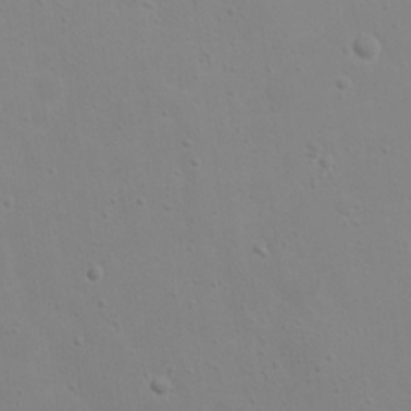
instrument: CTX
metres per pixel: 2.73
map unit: Nhu
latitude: 20.6869
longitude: -73.5938
